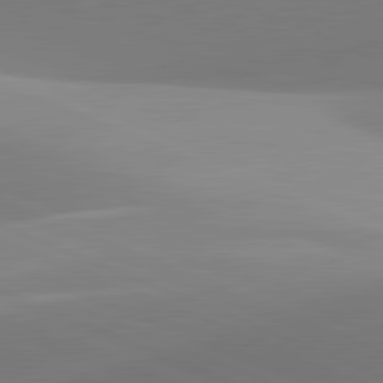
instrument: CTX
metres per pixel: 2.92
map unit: lApd
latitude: 81.7261
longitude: 142.4062
